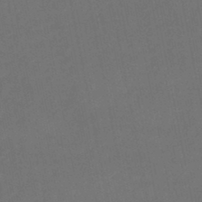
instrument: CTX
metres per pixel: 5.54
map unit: lHb
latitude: -45.8989
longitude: 60.8975
